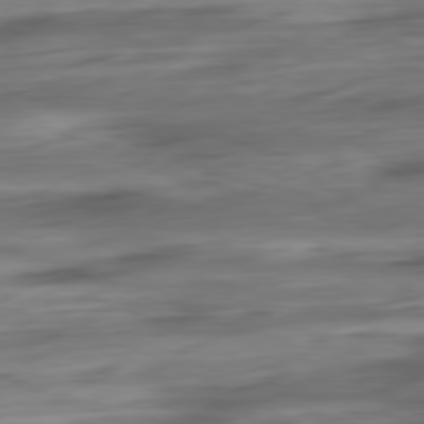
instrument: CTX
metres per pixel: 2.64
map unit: Ap
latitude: -80.9542
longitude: -68.2712
